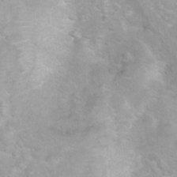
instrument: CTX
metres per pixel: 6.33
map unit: Hto
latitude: 7.4993
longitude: -30.8569
